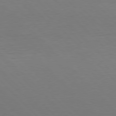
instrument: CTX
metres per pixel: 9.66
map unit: Hpe
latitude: 77.0458
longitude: -131.9151
